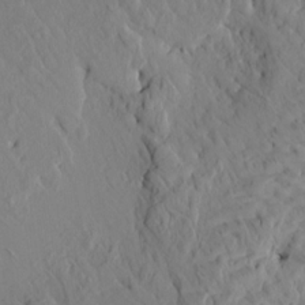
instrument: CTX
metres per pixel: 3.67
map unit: HNhu
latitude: 11.0459
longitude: 23.7667
